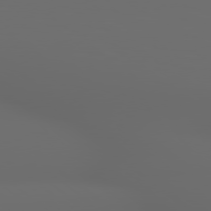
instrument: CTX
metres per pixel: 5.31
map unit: Hpe
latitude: 78.9136
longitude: -163.7072
